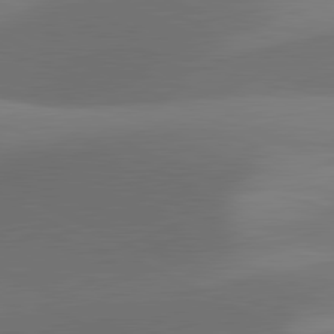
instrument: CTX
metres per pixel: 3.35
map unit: lApd
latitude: 81.4615
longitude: 132.0283
